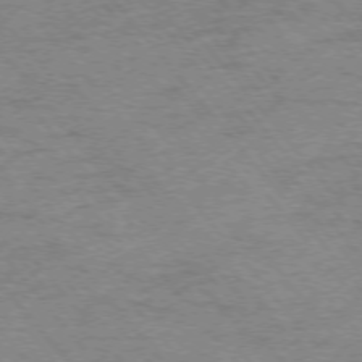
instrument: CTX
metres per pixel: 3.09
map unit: Hpe
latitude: -75.6911
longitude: -14.5546
